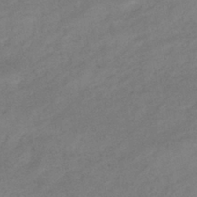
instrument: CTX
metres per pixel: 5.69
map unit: eHb
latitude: -39.7100
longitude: 82.3495
